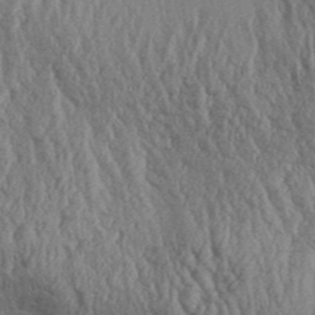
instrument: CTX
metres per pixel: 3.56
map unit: Aa
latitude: 31.6694
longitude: -135.1970
